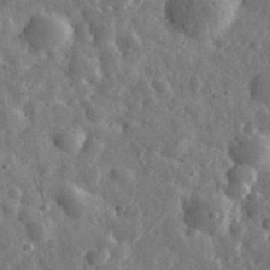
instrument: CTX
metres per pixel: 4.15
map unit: eHh
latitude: 34.1200
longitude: -79.5938
